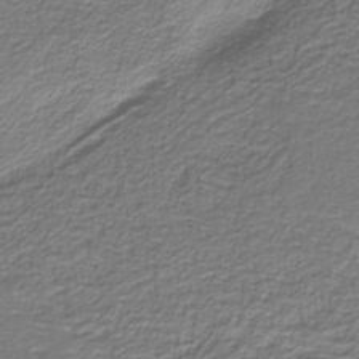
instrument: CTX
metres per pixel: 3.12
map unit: eAb
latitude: -38.9164
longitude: 53.1998
